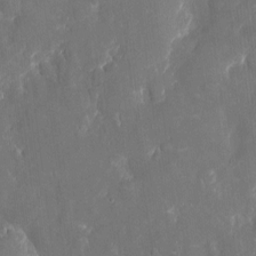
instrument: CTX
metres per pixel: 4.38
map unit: eHh
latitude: 4.6301
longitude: -69.9528
